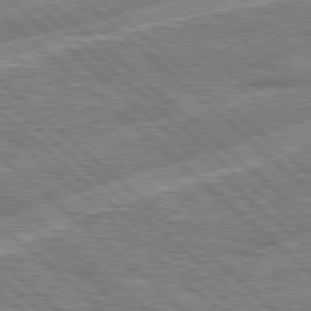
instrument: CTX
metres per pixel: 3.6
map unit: Hpe
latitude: 78.3845
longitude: -157.2159
